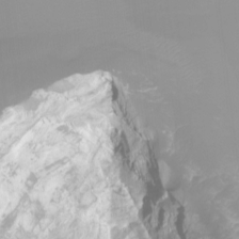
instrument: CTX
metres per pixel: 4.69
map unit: Ht
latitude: -3.1998
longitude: -61.7638
